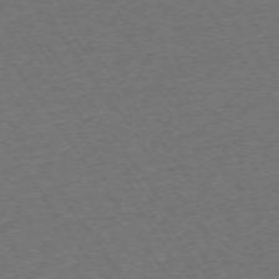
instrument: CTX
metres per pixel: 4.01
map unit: Ap
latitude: -75.1432
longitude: -85.5938
